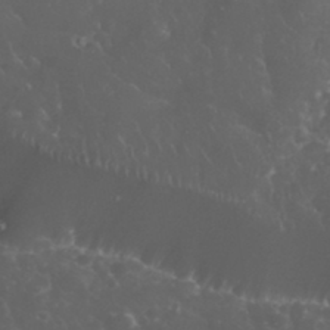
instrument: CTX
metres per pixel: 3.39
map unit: eHh
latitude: 33.6127
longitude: -63.0270
